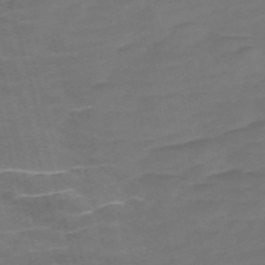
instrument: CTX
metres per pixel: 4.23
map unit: Nve
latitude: -57.7666
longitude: 65.7667
